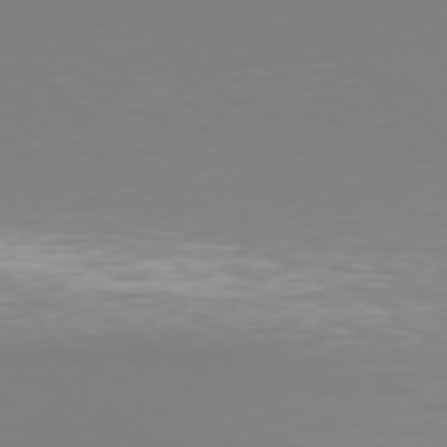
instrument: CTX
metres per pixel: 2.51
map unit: Hpe
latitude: 76.5356
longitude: -132.7624
